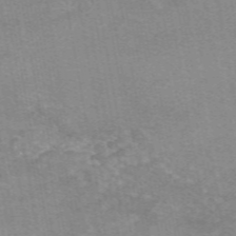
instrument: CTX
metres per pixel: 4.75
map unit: eAb
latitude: 49.2348
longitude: 105.5588
